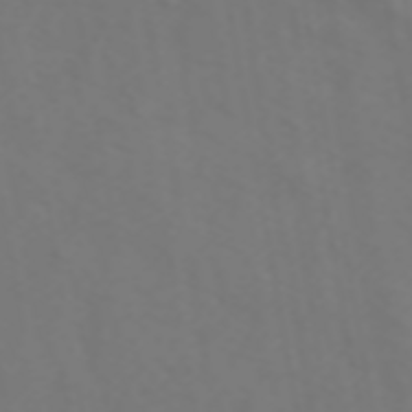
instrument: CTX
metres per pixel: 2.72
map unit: ANa
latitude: 44.6679
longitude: 28.1984
